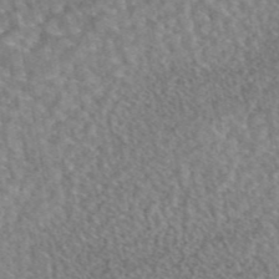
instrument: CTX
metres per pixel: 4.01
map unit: eAb
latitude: 45.2726
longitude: 107.4644
